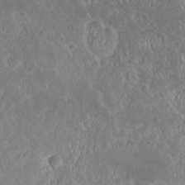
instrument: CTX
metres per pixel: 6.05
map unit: HNhu
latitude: -2.0849
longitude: 10.9731
